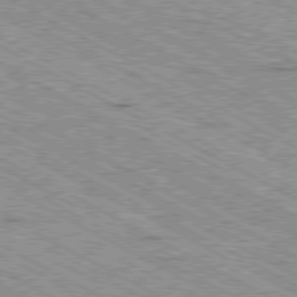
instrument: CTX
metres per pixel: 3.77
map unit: Ap
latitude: -80.5385
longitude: -52.8947
